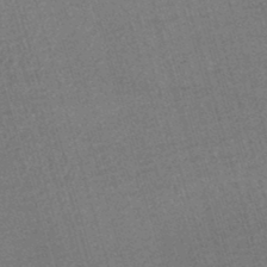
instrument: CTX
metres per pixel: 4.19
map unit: HNhu
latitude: -47.2187
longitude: 99.5966
